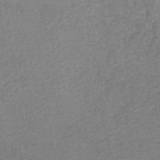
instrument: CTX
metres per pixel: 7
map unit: HNb
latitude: -48.9920
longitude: 60.1984
